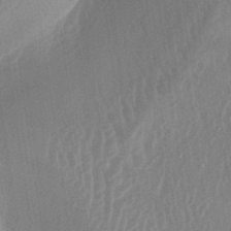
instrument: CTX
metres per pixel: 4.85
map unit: lAa
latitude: -5.3698
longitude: -129.2159
